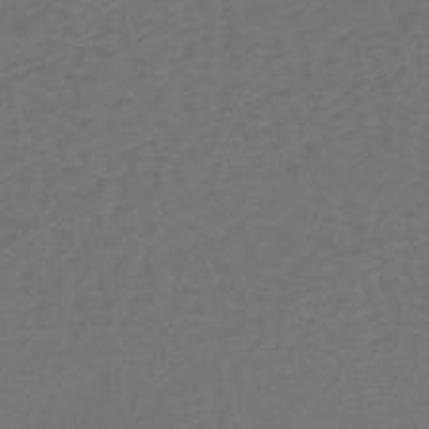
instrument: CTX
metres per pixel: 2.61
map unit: lHb
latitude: -39.3510
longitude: 63.2754
